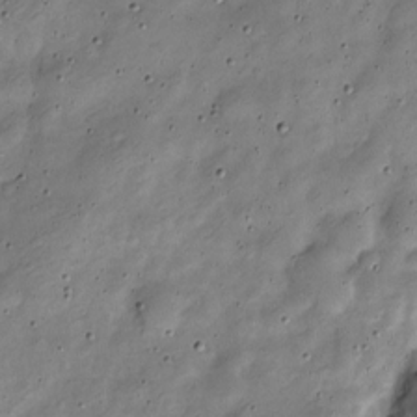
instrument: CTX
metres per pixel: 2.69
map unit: Nve
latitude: -24.7841
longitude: 107.0865
